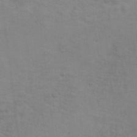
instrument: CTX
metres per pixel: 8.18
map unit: Nhu
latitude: 10.5168
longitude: -25.5371
